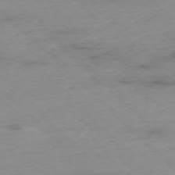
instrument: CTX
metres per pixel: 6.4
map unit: Ap
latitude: -76.9164
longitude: -90.5357
